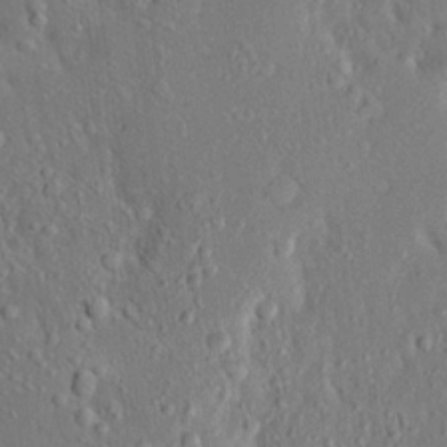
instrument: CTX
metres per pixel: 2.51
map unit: Ave
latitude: 18.1577
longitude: -140.7435
